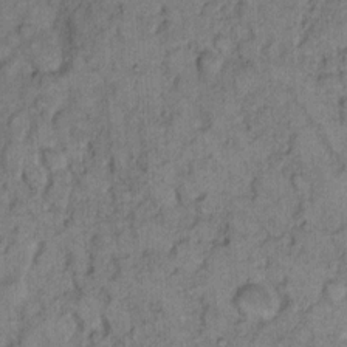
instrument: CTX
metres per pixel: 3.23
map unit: eHh
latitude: 9.6127
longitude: -61.6316
